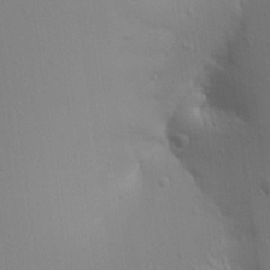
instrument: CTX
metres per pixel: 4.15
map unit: Aa
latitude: 15.8017
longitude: -143.6316
